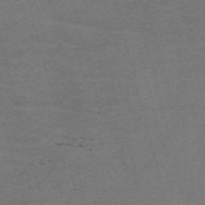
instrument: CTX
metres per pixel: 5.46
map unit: Nve
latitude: -58.7652
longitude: 64.9542
